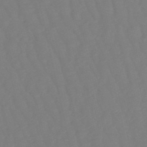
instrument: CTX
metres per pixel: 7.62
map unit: eHb
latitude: -50.0661
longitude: 76.5007
